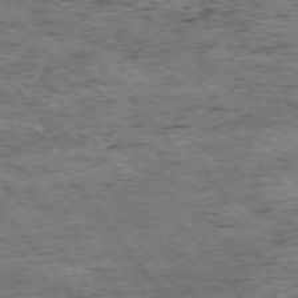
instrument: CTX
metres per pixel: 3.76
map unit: Ap
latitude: -75.1054
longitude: -87.4237
